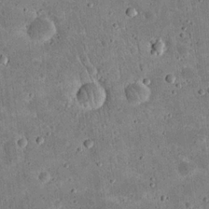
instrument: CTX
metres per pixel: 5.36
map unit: eHh
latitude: 21.2537
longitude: -65.0269
